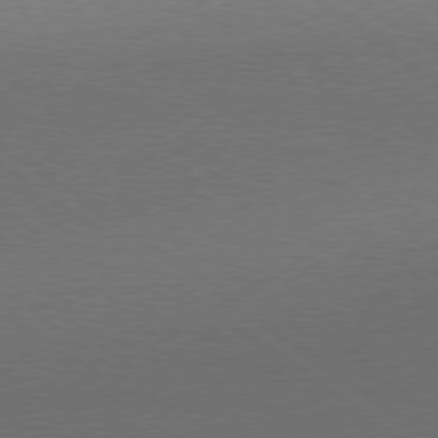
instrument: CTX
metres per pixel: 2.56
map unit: Hpe
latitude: -79.3320
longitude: 8.5763
